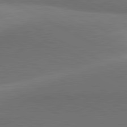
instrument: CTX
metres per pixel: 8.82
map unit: lApd
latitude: 81.5371
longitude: 155.6911
